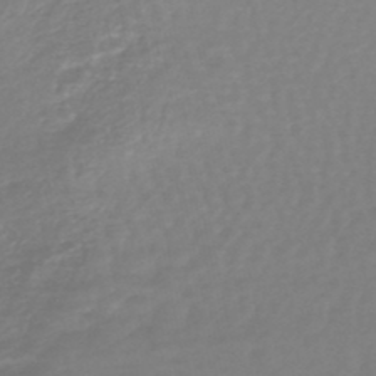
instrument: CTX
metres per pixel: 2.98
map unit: HNhu
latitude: -48.2740
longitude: 98.7085
